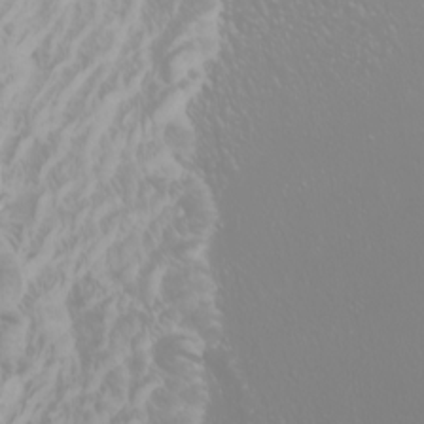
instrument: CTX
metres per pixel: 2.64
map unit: Htu
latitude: -0.5763
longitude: -76.1766
